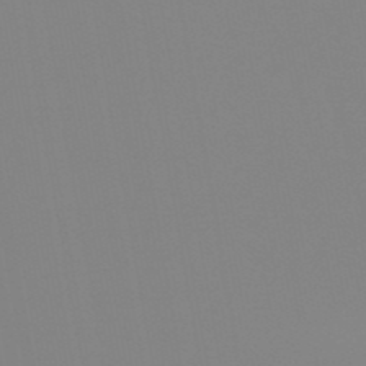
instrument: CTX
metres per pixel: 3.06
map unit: eHb
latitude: -50.0850
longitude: 74.0850
